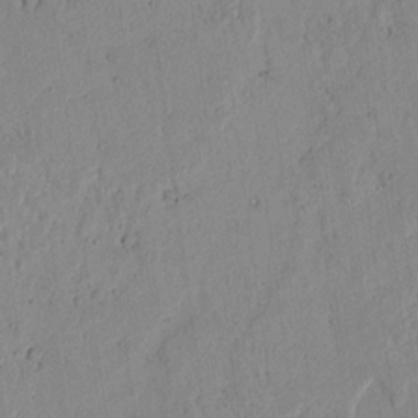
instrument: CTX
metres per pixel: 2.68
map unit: lAvf
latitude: 7.5560
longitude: 169.3131
